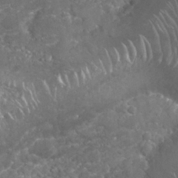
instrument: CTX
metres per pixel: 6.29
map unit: Nhu
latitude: 26.8002
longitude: -61.0458
